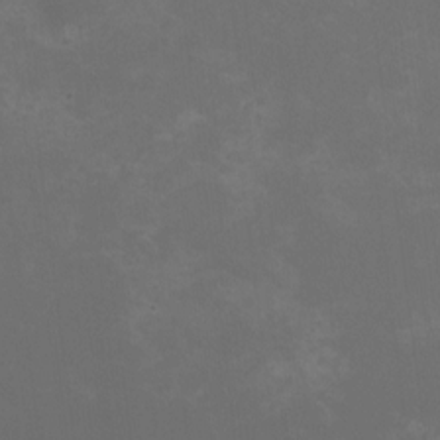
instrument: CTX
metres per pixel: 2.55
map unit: HNhu
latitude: 0.4979
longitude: -1.1025
